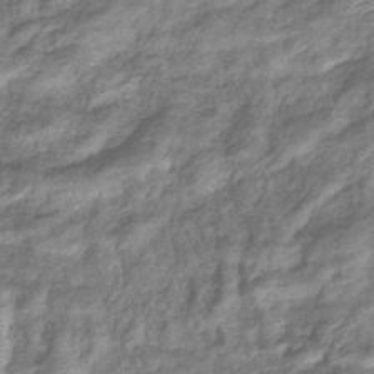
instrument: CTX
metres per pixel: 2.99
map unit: eHb
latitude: -38.6519
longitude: 78.3117
